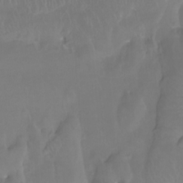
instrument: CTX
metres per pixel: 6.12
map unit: Htu
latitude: -14.2929
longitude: -46.7058
